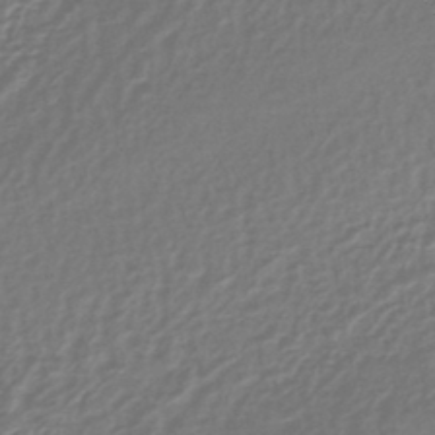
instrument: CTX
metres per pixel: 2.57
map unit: lHb
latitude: -44.5952
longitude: 65.3321
